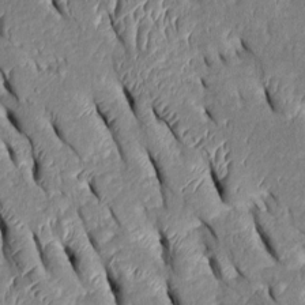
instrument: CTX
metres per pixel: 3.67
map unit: Htu
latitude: 1.2726
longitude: 149.0865
